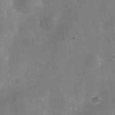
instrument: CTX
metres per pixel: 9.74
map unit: Hve
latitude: -31.9556
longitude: 94.0094
